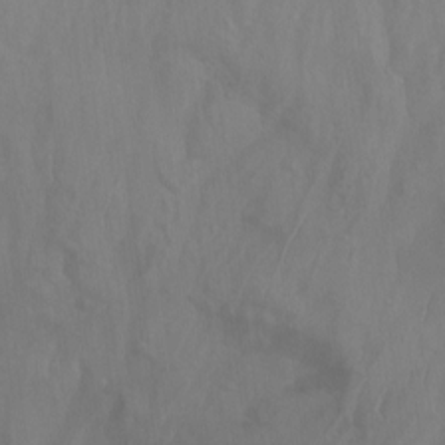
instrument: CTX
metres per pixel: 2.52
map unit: Nhu
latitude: -12.3873
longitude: -66.2333
